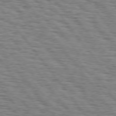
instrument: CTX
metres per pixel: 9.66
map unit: Hpe
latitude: 74.9892
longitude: -153.0837
